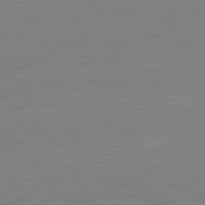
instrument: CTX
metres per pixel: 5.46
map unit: lApd
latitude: 81.8961
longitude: -158.4223
